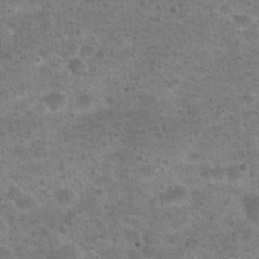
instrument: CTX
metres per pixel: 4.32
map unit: Hto
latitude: 22.1011
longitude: -49.7261
